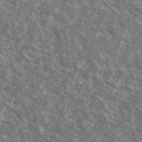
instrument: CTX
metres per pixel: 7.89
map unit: Ave
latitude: 39.2915
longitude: -110.8380
